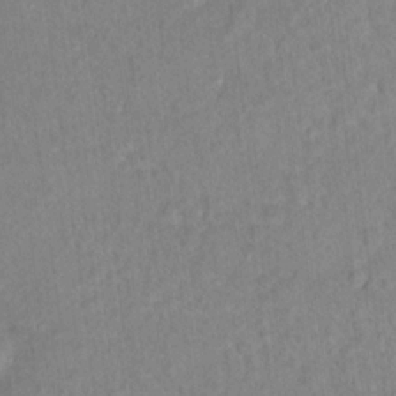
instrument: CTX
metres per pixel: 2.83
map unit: Hto
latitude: 16.5924
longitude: -39.9717
